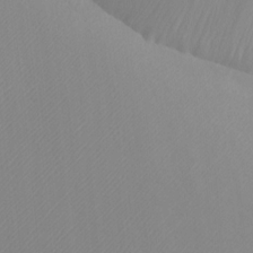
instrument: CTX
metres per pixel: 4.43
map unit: Htu
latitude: -7.1242
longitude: -67.0647
